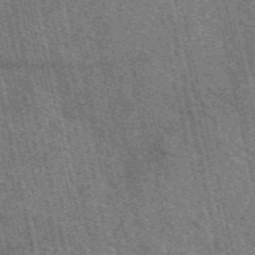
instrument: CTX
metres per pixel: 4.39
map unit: eAb
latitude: 51.4048
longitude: 114.1417
